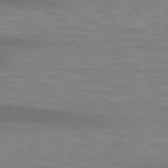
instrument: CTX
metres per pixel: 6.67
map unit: lApd
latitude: 76.0444
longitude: -59.4804
